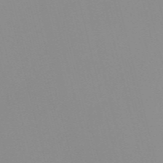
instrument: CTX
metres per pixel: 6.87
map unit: Nve
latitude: -57.5210
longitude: 59.8044
